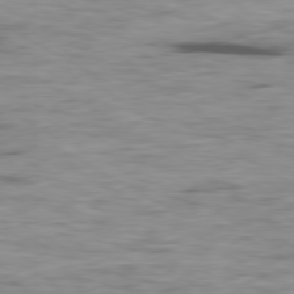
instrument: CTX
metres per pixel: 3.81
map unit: Ap
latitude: -80.1984
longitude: -91.5560
